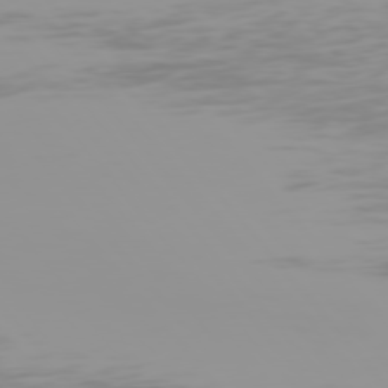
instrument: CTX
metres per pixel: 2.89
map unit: Hpe
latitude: 76.0255
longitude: -127.2915
